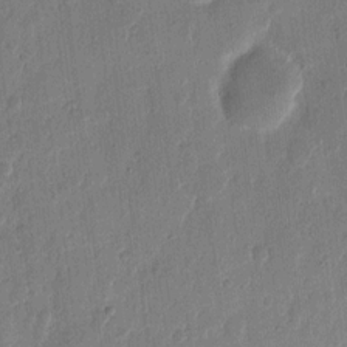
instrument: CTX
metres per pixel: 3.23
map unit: eHh
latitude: 12.2901
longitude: -68.8002
